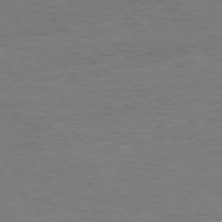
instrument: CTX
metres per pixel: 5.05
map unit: Ap
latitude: -76.8597
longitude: -94.8380
